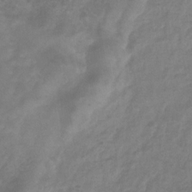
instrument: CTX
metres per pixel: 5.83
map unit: eHb
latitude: -29.7667
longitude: 71.0864
